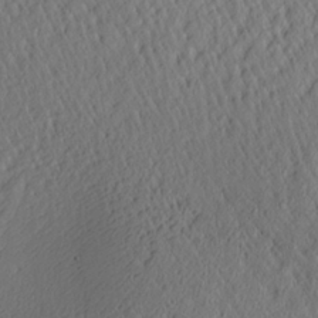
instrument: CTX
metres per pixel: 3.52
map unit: Aa
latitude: 26.1200
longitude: -133.6316
